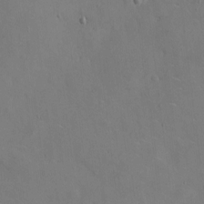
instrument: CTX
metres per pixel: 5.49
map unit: eHh
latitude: 5.2159
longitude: -68.1956
